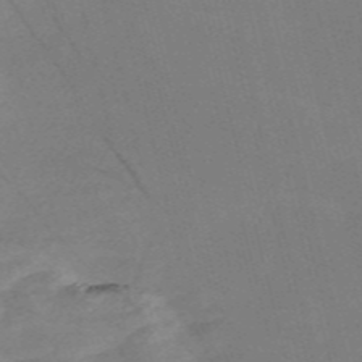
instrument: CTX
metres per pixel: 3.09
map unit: Nve
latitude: -57.9178
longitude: 61.4832
